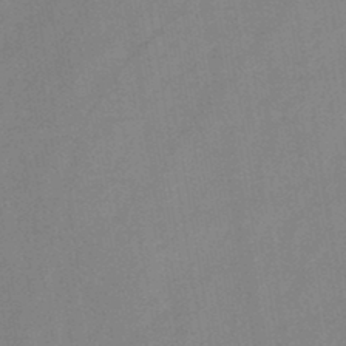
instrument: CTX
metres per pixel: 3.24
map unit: HNb
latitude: -45.6155
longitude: -38.2900
